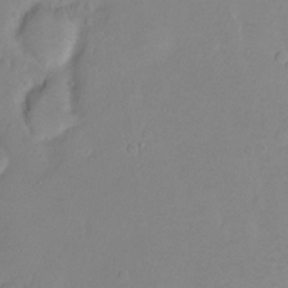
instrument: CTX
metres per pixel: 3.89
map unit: Ht
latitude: -8.9731
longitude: -36.2145
